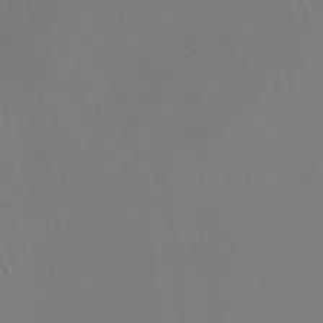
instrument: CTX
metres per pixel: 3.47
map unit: Ht
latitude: -13.1053
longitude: -43.4804
